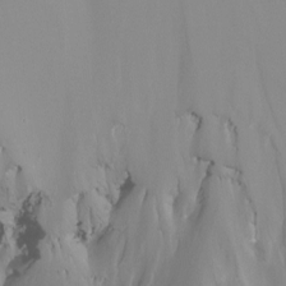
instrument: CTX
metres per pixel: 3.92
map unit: Nhu
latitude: -16.1228
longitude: -57.2159
